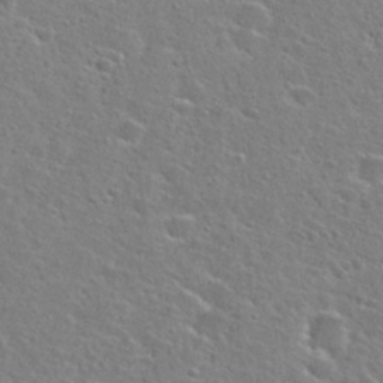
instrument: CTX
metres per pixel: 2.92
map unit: Hto
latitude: 25.8961
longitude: -47.9150
